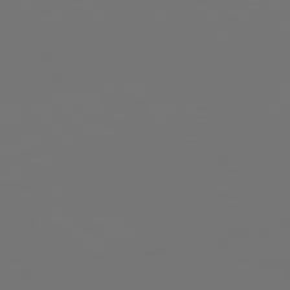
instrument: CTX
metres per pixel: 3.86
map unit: Ap
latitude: -77.1431
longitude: -62.2712
